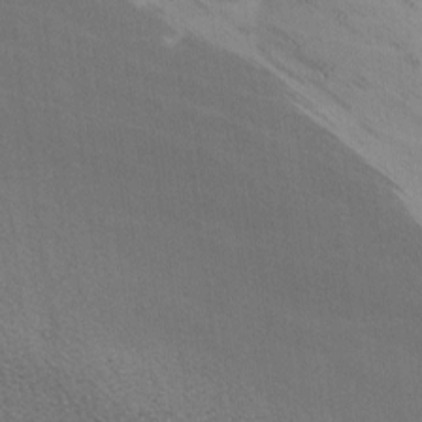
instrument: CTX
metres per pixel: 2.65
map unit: lAa
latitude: -4.9352
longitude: -120.6680
